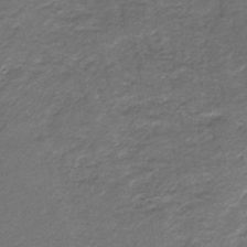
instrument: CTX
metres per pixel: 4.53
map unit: lHb
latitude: -39.7856
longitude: 53.0486
